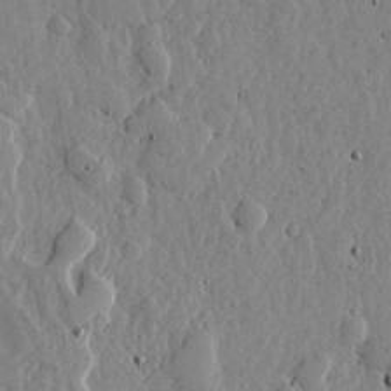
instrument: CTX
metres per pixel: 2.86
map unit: lHvf
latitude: 17.3671
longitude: -113.8205
